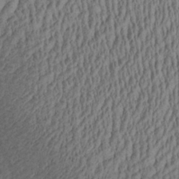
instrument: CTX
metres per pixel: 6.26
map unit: Aa
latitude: 28.6868
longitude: -137.9717
